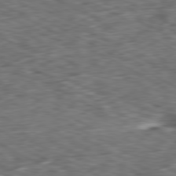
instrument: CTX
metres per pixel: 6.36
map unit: Ap
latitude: -80.8030
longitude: -73.4616
